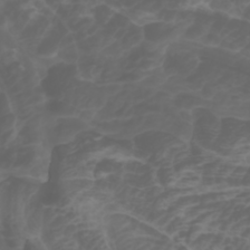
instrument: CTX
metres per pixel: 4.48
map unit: Htu
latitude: -1.1432
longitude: -77.3103
